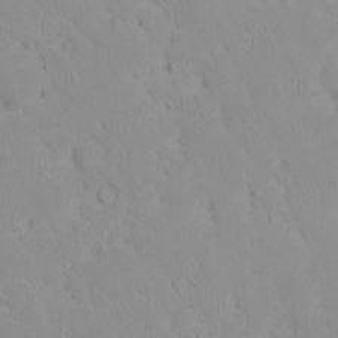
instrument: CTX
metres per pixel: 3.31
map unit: eHh
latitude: -1.7856
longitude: 20.1605
